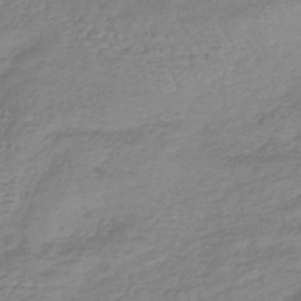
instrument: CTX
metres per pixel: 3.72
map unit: lHb
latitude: -40.7085
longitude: 71.6722
